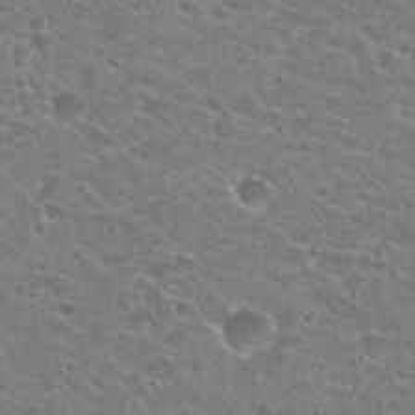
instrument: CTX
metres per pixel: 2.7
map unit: Hto
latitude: 23.2915
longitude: -43.3482
